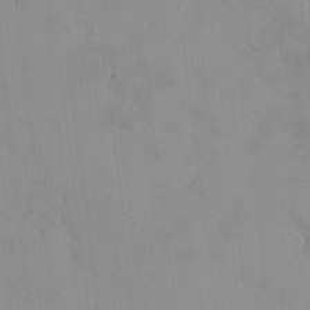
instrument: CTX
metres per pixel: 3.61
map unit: HNhu
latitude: 6.2711
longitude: 2.4440
